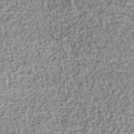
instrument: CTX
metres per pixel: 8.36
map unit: lHb
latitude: -36.0472
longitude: 66.4440
